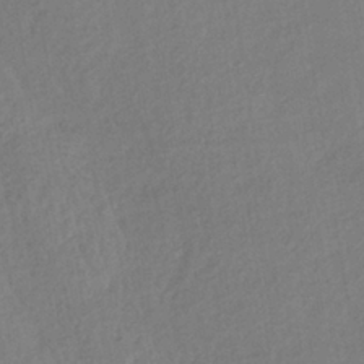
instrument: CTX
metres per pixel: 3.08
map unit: lHb
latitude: -37.7099
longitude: 68.9541
